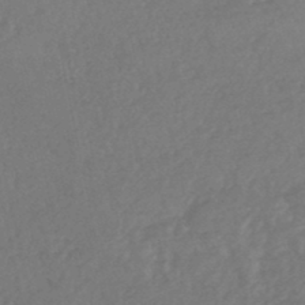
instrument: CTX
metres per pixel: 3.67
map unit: HNhu
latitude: -48.1984
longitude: 97.5966
